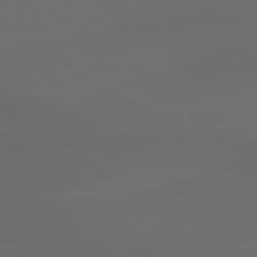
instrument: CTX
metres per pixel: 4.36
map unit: lApd
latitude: 79.4238
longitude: -175.6694
